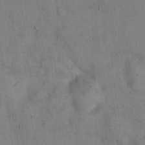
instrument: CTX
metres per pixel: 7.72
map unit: Hto
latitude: 14.0444
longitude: -60.2711
